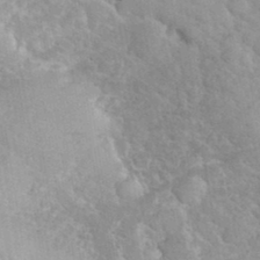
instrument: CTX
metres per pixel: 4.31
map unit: eHh
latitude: 35.9717
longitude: -64.0633
